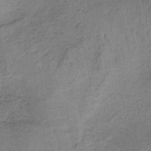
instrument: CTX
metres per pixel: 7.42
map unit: HNb
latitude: -34.1795
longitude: 57.3698
